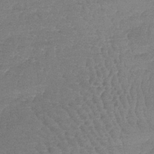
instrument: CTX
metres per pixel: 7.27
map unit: lHb
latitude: -41.2187
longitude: 66.7841
